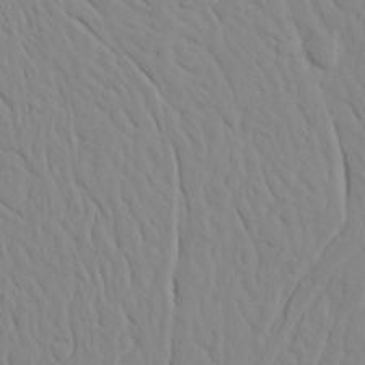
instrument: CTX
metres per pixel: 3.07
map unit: Ave
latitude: 23.7072
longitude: -132.8758
